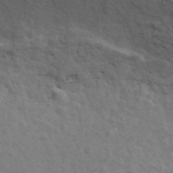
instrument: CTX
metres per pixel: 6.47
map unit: ANa
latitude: 42.6868
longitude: 24.5196
